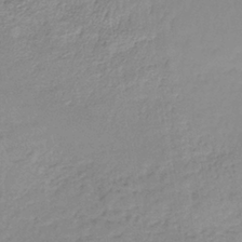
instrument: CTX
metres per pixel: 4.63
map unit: lHb
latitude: -36.6329
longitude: 61.4077
